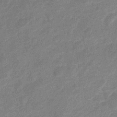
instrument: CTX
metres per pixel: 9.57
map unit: Nve
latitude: -18.4062
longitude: 108.3873
